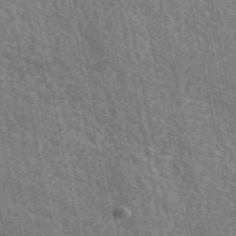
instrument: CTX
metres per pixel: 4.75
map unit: eAb
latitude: 50.6301
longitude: 112.4062
